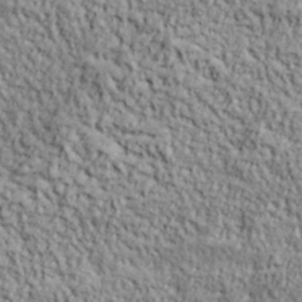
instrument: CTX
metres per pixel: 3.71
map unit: lHvf
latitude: 38.9136
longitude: -90.3656
